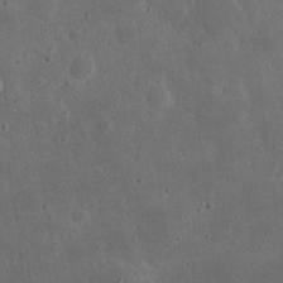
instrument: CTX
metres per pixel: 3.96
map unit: eHh
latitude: 23.0458
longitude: -68.2334
